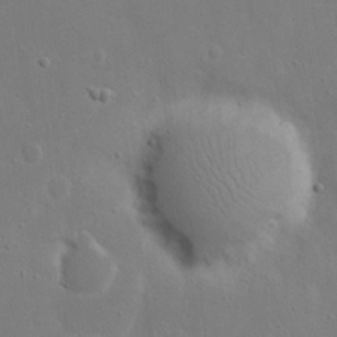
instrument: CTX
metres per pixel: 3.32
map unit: eHh
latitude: 17.3671
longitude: -71.8772
